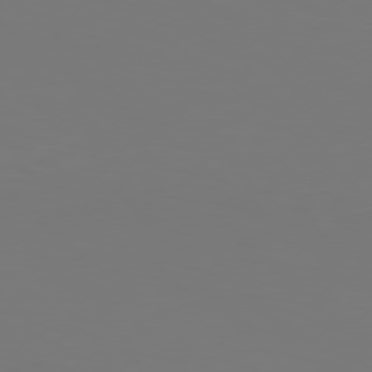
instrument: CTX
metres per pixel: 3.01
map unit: Hpe
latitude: 76.1577
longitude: -132.8191
